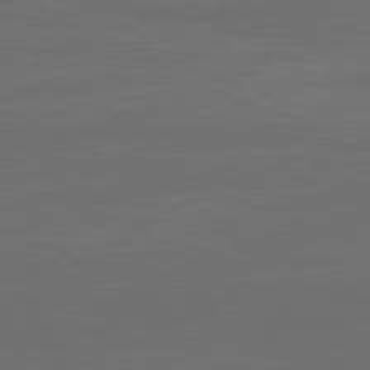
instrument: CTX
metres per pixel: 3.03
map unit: Ap
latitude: -81.5021
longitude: -85.7261
